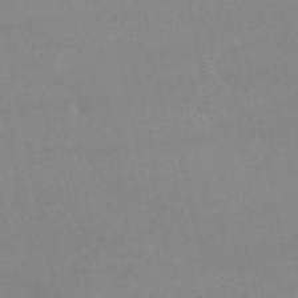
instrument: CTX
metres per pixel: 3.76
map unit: HNb
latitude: -54.0661
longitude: -34.2144
